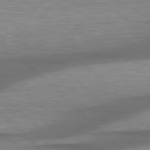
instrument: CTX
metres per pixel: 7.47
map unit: lApd
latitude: 79.0837
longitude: -115.8205
